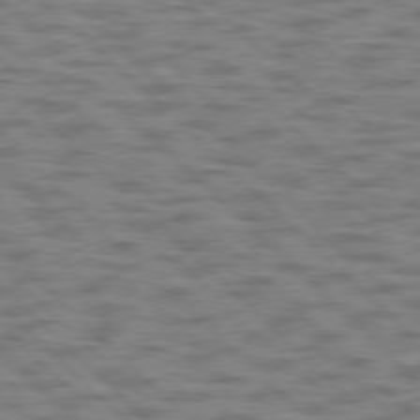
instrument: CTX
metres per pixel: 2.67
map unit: lApd
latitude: 77.1214
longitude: -71.2159
